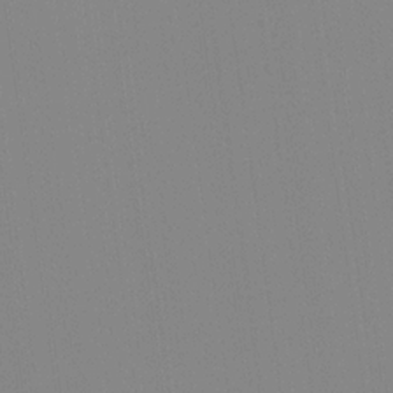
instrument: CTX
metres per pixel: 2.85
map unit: Hve
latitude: 17.8205
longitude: 150.1795
